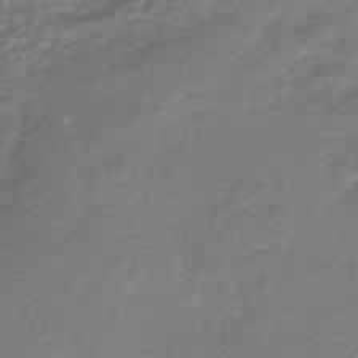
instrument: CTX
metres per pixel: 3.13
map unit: lHb
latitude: -41.3321
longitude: 73.4454
